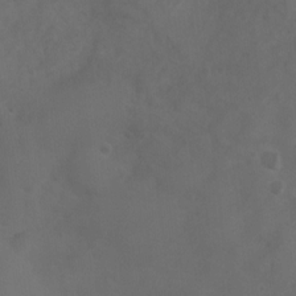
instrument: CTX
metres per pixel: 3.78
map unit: Ht
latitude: 1.9150
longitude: -22.4790
